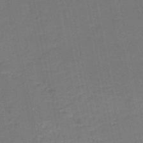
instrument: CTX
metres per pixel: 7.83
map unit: HNb
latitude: -50.7274
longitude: -49.0836
